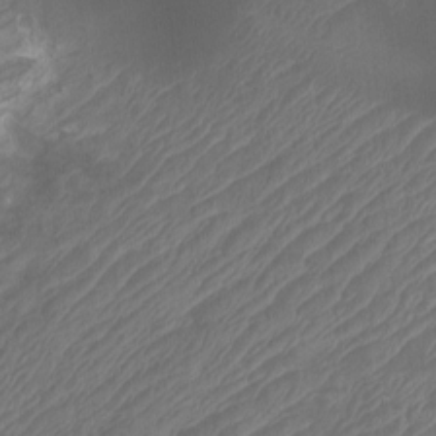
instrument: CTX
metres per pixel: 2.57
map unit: Nhu
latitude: -9.8422
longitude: -70.4412
